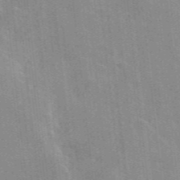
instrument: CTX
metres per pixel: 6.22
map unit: lHvf
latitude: 36.0633
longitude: -90.9703
